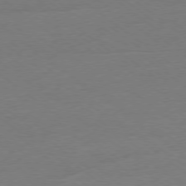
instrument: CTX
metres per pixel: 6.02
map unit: Ap
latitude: -78.7274
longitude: -88.9325
